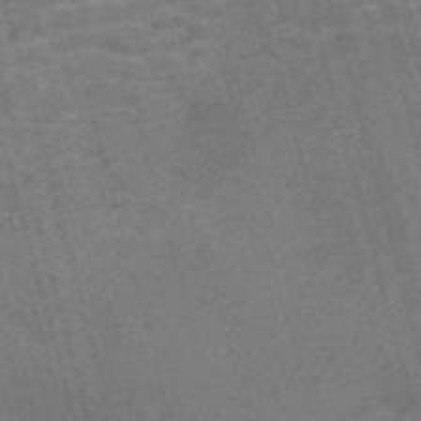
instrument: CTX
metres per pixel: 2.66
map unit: Nve
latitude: -59.2375
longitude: 63.9556
